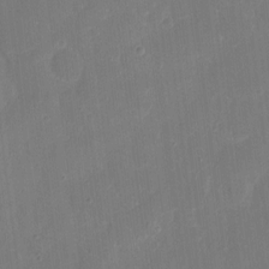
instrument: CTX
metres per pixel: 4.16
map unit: eHh
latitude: 7.2159
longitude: -68.7246
